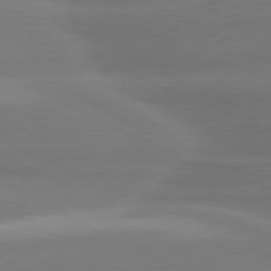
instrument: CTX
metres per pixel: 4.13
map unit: lApd
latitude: 80.7057
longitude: -135.9528
